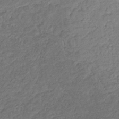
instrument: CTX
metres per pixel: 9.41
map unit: eHb
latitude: -32.0661
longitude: 73.3509
